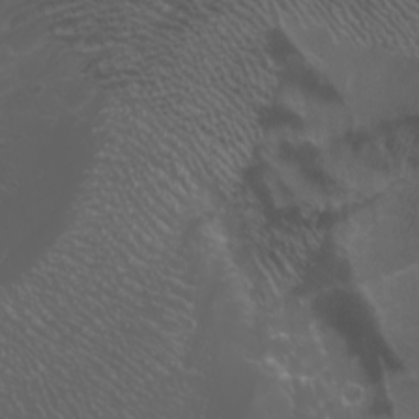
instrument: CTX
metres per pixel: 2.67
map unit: Htu
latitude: -4.8786
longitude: -88.1956
